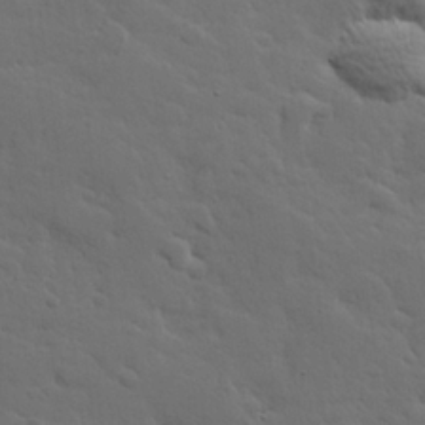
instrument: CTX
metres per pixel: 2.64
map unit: Hve
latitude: 25.9339
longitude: 144.6896
